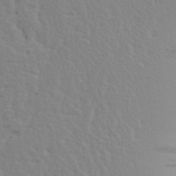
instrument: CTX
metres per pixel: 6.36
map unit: lAvf
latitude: 28.4223
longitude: -109.7260
